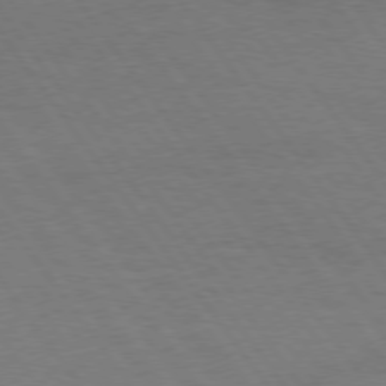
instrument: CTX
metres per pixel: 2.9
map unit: Hpe
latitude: 74.7624
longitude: -141.0458
